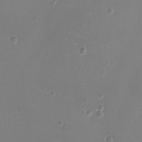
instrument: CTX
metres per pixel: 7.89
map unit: HNhu
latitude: -2.8030
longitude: -1.0458
